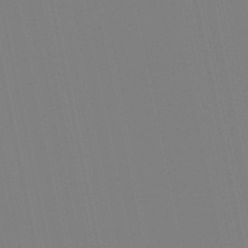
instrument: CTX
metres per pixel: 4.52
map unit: lHb
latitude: -49.4266
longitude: 75.2943
